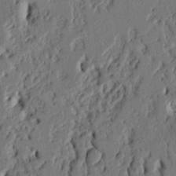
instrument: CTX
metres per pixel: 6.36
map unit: Ht
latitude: 9.5371
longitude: -77.7260
